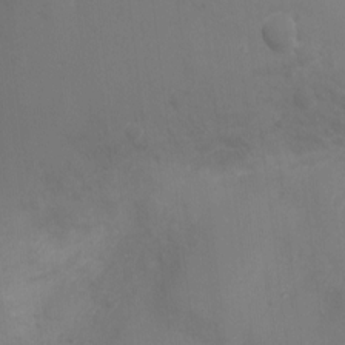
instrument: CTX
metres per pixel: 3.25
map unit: Ht
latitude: -3.4076
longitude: -28.2144
